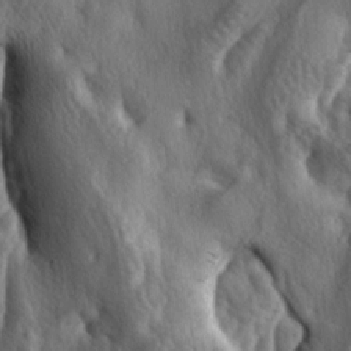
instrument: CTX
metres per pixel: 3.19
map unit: lAa
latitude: -5.0486
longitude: -124.5357
